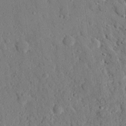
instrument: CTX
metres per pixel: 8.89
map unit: eHh
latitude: 25.4993
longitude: -78.4412
